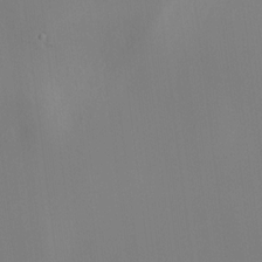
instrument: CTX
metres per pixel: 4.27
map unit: HNhu
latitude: 10.5357
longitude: 22.7086
